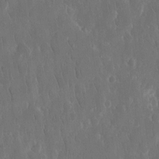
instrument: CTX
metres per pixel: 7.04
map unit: eHh
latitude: 15.4427
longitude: -73.0081
